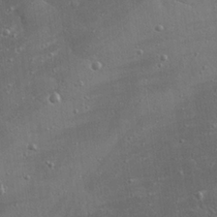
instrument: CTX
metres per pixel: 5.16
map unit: eHh
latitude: 25.3670
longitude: -89.3671
